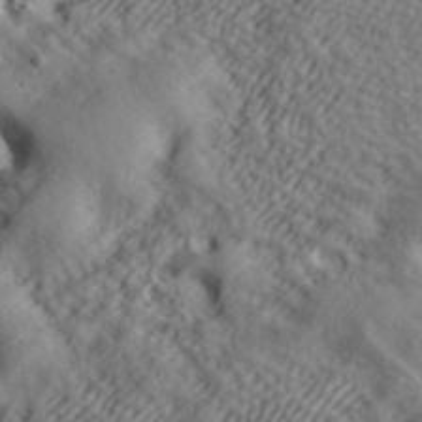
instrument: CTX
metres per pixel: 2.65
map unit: ANa
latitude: 42.4979
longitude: 55.3132
